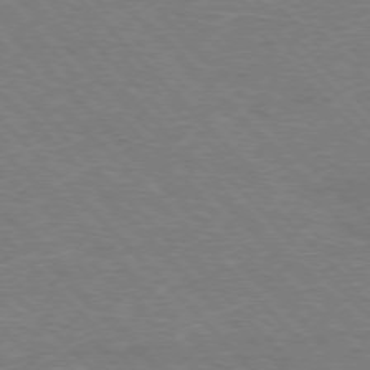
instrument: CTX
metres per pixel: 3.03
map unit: Hpe
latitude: -77.3321
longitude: -12.6491
